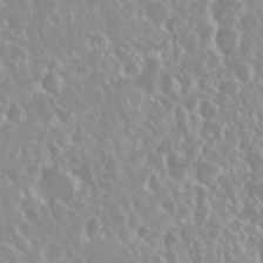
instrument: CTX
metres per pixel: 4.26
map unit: Nhu
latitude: 28.8569
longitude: -61.7260
